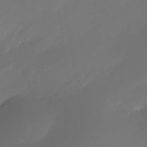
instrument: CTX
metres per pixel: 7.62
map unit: Nhe
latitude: -34.6896
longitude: -144.9702
